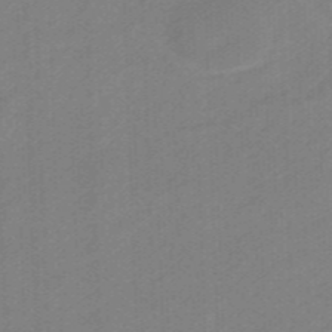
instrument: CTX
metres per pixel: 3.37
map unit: eHb
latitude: -47.5399
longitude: 89.1620
